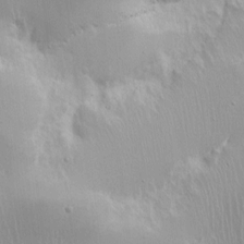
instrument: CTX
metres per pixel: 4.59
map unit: Nhe
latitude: -2.1794
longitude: -59.4049
